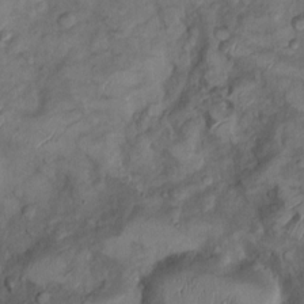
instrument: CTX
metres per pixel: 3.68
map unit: Nhu
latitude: 9.4804
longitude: -25.2348
